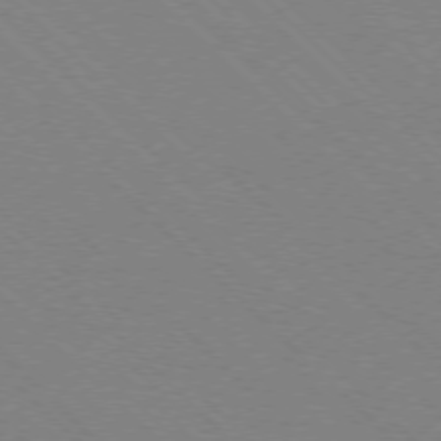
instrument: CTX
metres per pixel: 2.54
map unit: Ap
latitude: -77.2187
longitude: -66.1199
